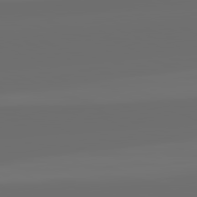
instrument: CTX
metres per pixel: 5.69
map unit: lApd
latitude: 82.2333
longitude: -164.2900
